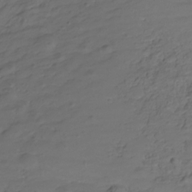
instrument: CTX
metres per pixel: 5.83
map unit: Hve
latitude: -27.8989
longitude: 91.4833
